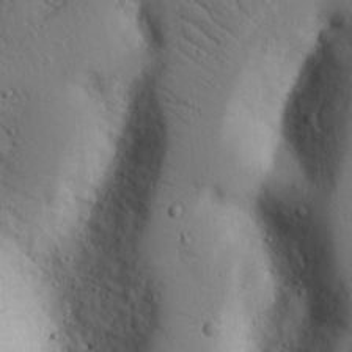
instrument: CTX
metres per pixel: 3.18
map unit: Nhu
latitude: 18.5356
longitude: -76.9136
